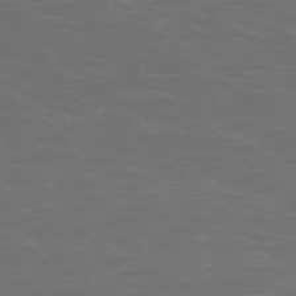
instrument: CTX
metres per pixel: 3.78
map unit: Ap
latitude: -74.5952
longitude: -75.5749
